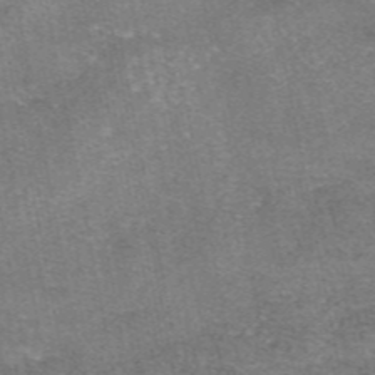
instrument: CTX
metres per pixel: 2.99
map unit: eAb
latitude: 47.3104
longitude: 103.7856
